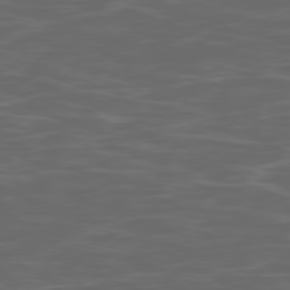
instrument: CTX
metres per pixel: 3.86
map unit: Ap
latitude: -78.8786
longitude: -75.1781
